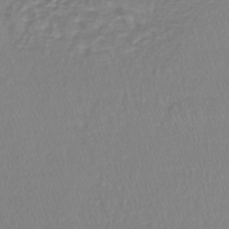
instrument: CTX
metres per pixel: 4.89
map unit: lHb
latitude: -41.2376
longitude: 64.4251
